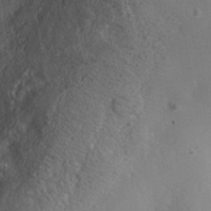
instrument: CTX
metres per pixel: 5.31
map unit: Nhe
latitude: -35.1809
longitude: -130.6113
